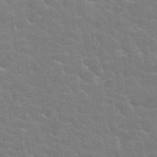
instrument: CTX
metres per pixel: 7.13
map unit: Nhu
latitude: 25.3103
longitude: -51.7827
